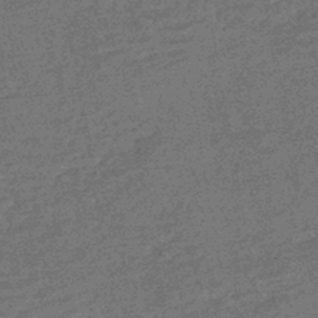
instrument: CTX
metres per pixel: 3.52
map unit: HNhu
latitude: -43.8044
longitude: 99.2376
